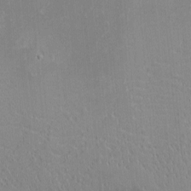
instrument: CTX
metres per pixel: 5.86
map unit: eHh
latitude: -2.5006
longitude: -85.1025
